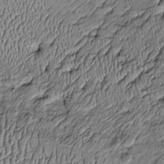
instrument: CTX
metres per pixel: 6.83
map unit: Htu
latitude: -7.1620
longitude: 156.9730
